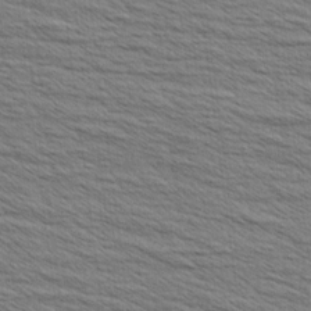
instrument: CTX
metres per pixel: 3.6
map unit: Aa
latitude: 6.2522
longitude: -136.6869
